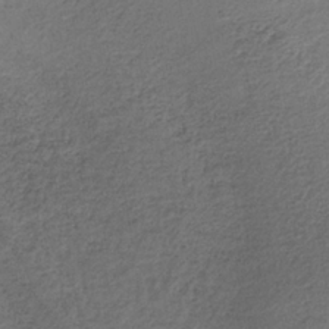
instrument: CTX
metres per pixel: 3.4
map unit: lHb
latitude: -35.2754
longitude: 62.1983
